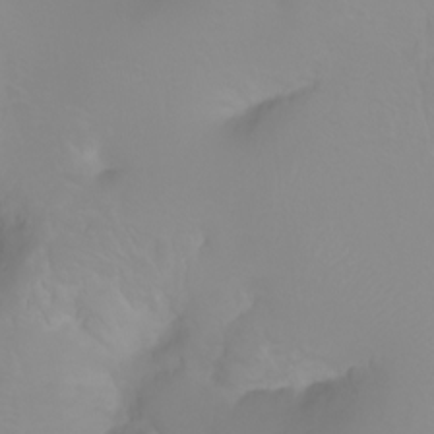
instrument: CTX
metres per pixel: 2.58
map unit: Ht
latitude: -2.2172
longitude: -61.4048
